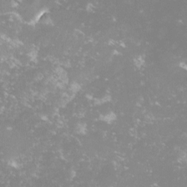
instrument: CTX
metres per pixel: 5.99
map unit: lHvf
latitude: -14.7464
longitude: -98.5167
